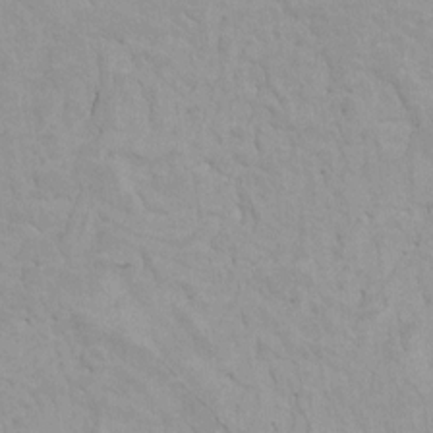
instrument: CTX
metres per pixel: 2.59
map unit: HNhu
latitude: 6.5924
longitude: -1.5371
